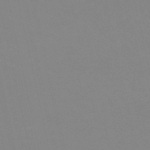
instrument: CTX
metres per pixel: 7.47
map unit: eHh
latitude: -53.5777
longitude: -24.9513
